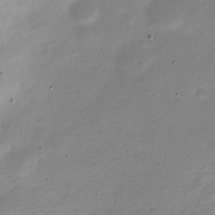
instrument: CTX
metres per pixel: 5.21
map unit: Nve
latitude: -22.1417
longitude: 105.2754
